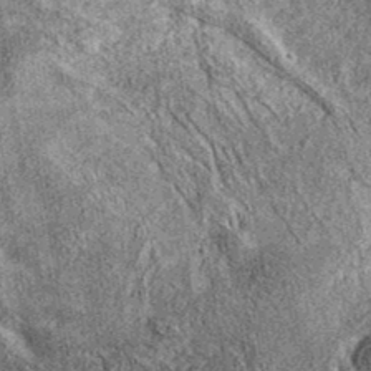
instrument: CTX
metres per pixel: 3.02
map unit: eAb
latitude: 37.4615
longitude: 107.2754
